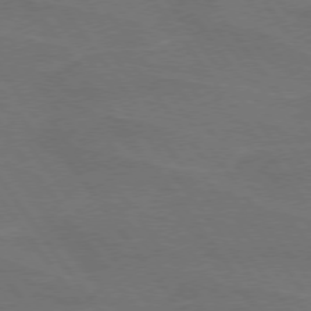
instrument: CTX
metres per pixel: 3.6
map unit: lApd
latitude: 74.8002
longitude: -57.1025
